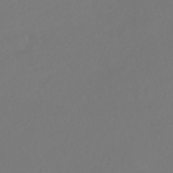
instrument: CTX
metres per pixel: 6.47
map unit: HNhu
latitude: -43.4076
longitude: 93.7100
